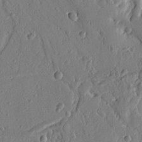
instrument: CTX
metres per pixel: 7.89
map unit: Ht
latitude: 9.2537
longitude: -78.2334
